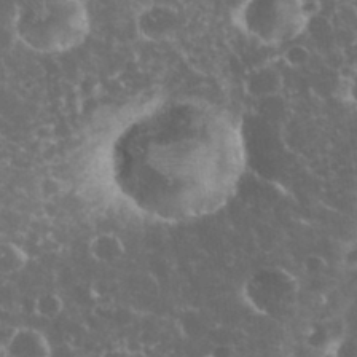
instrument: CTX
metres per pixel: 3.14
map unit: eHh
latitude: 33.8772
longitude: -61.8016
